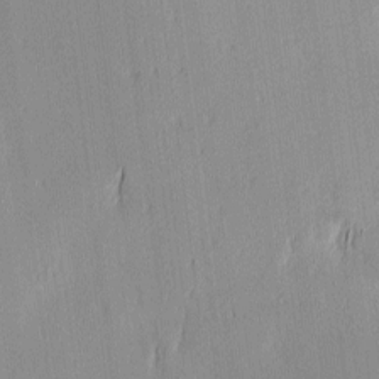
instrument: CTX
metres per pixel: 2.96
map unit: Ave
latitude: 3.0836
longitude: -113.9717
